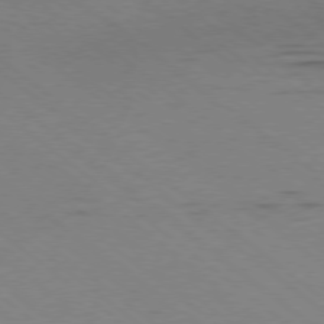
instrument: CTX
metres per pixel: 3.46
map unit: Ap
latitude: -78.9352
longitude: -100.3467
